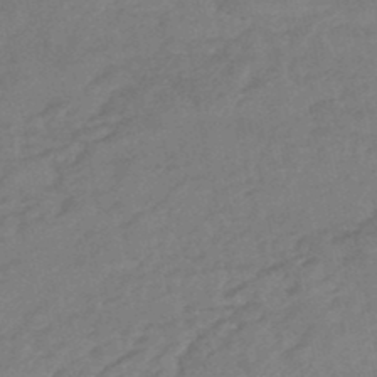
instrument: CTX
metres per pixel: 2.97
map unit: HNhu
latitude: -47.4643
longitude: 90.1606
